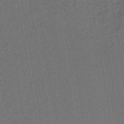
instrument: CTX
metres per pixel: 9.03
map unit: lHb
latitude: -43.0108
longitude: 60.8975
